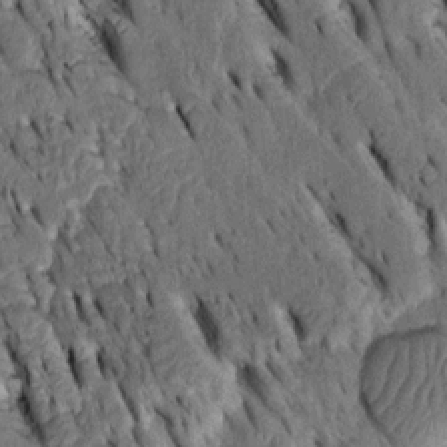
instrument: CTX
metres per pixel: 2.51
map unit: Htu
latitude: -2.8030
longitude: 150.9730
